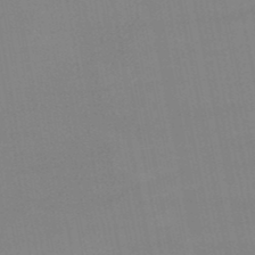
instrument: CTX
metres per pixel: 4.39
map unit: lHb
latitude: -49.1809
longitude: 67.9556
